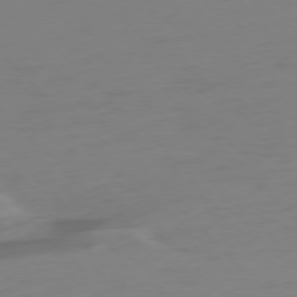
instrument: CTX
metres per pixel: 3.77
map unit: Ap
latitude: -77.2376
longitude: -78.3468
